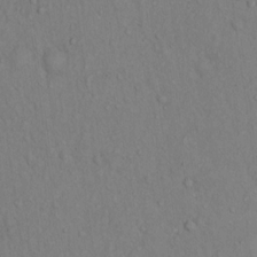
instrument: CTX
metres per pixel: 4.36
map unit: Hto
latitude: 13.5938
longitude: -57.9906
